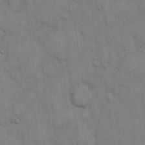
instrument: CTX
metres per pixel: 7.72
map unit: Hto
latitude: 13.6883
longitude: -60.4412
